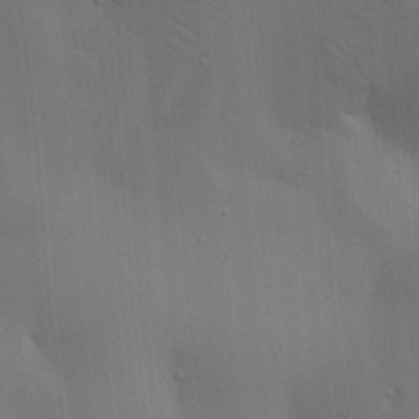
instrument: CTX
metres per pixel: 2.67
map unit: lAa
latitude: 18.5545
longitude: -139.1214
